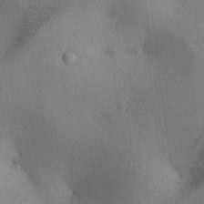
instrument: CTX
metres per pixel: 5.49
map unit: lAa
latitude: 3.4993
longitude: -116.8758
